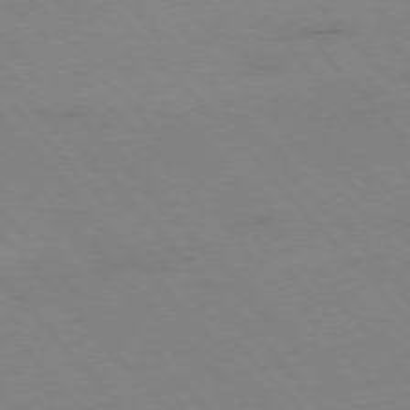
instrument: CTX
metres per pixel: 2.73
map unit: Hpe
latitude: -76.4440
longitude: -19.3670
